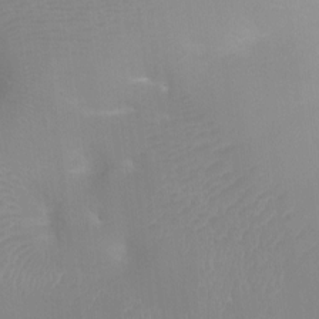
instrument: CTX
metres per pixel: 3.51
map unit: Ht
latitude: -8.4440
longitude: -24.2522
